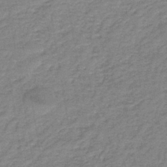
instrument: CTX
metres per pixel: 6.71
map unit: lHb
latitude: -41.3887
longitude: 66.8975
